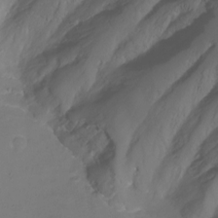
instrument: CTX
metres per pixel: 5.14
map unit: Nhu
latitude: -14.0094
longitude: -61.0647
